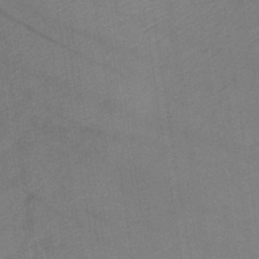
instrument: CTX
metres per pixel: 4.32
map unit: lHb
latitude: -35.3132
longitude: 67.2754
